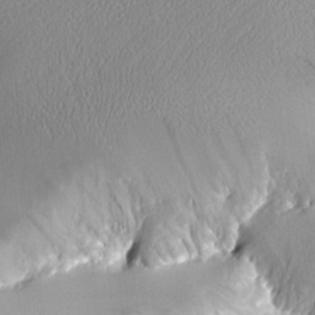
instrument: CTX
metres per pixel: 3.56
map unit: Aa
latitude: 12.2334
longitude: -126.5546
